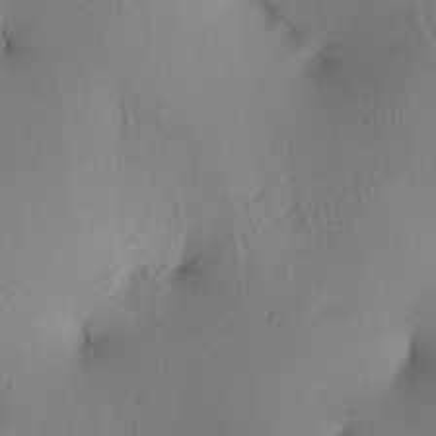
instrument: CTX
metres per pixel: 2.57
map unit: lAa
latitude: 4.5357
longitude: -116.0633
